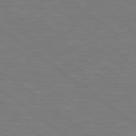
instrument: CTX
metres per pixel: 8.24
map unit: lApd
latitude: 79.0459
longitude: -94.1956
